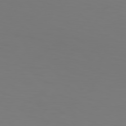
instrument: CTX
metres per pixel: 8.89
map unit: Hpe
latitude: 77.3859
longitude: -133.7072
